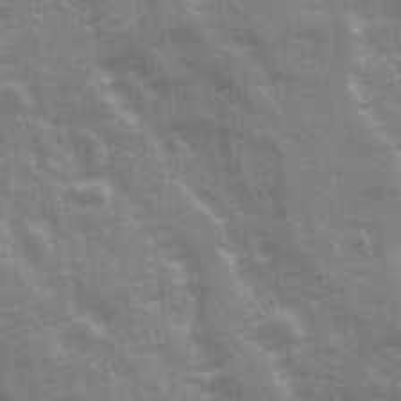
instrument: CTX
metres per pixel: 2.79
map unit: Ave
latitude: 20.9892
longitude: -133.4426
